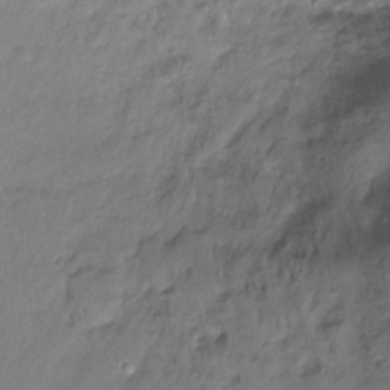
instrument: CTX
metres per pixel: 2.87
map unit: Htu
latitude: -14.8975
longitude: -45.2159
